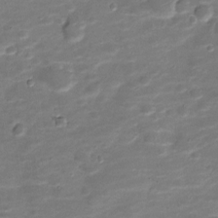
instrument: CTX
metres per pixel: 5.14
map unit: Nve
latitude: -20.1416
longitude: 103.4266
